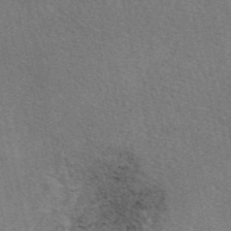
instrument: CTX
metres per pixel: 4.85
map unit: eAb
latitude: 48.5735
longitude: 115.4643
